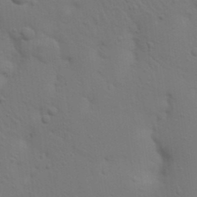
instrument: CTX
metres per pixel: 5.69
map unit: Nhu
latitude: 22.6490
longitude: -73.4238
